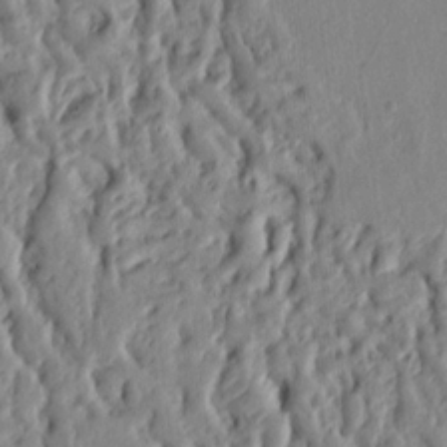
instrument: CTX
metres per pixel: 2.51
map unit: Ht
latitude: 8.5168
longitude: -77.5749
